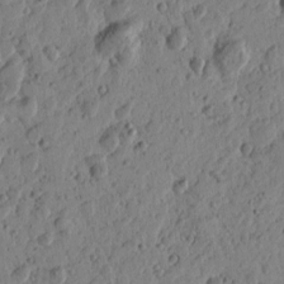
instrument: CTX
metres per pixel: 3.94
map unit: Htu
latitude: -0.7841
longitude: -177.8394
